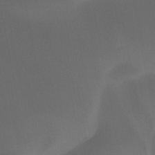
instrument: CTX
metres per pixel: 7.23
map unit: HNb
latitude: -44.7652
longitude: -44.4979
